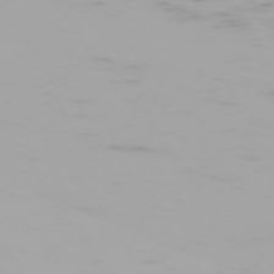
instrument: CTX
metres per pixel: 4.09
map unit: Hpe
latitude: -74.2362
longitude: 5.3698
